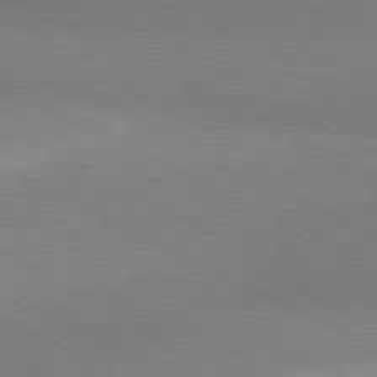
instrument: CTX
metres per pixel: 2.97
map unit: lApd
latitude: 81.0269
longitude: 157.4832
